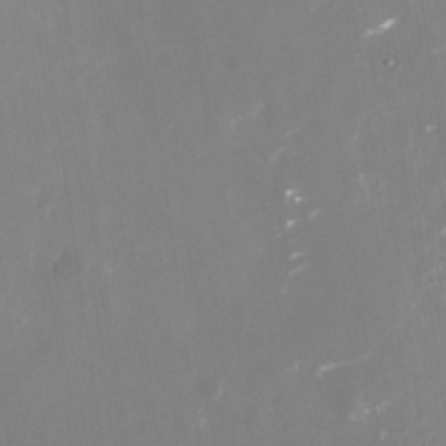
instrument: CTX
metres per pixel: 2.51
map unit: Nhu
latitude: -29.6533
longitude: -78.4601
